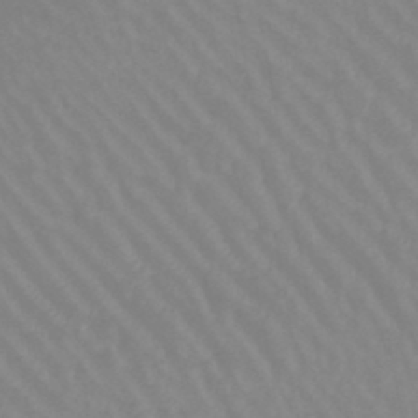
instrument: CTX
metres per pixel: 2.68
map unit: lHb
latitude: -44.8408
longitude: 66.2550
